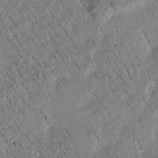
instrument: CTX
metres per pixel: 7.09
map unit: Htu
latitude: -0.8975
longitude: 171.9556
